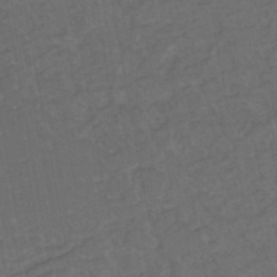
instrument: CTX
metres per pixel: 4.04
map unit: eHh
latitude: -44.2740
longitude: -28.6490
